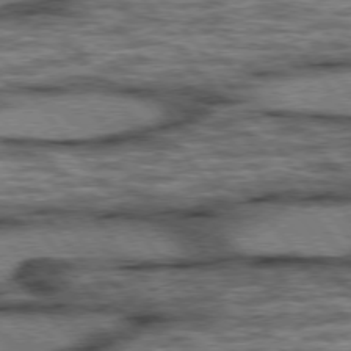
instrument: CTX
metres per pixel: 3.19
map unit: lApd
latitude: 75.8017
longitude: -48.0633
